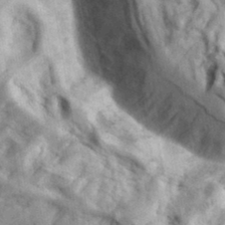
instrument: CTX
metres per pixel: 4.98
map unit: eHh
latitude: 34.8947
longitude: -68.5924
